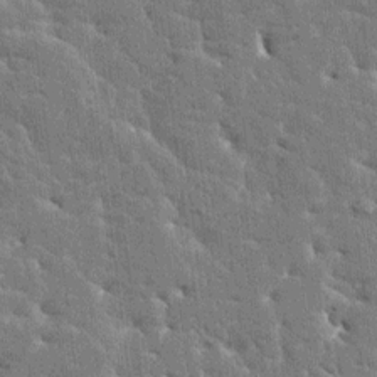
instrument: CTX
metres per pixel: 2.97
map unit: HNhu
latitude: 6.4412
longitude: -5.4804
